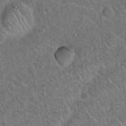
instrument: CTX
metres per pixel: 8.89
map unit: Hto
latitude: 19.7827
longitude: -50.7435
